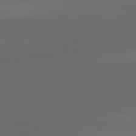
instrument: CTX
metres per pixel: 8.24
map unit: lApd
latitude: 83.4237
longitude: -133.8017
